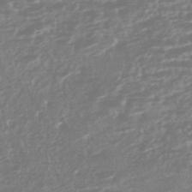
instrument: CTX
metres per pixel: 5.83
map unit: HNhu
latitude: -45.2943
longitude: 100.8785
